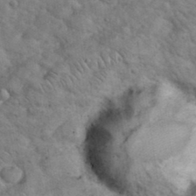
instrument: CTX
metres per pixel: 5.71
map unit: eHh
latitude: 36.6302
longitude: -65.2915
